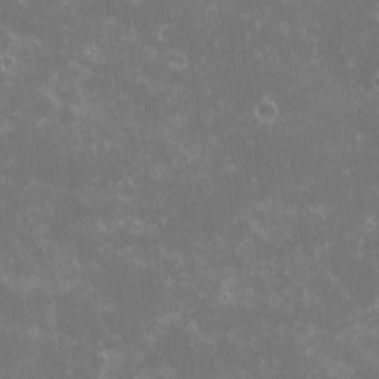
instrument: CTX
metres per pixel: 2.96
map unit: eHh
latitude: -0.7841
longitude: -85.2159
